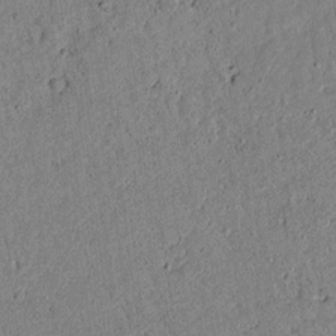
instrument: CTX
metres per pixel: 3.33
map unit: lAvf
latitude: 6.0822
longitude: 168.1416
